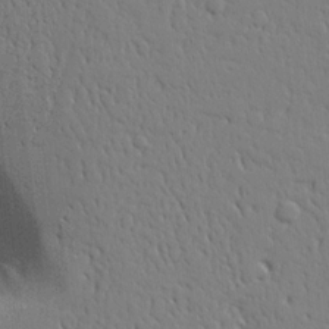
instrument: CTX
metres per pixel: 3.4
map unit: Aa
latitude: 20.9514
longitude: -124.5734
